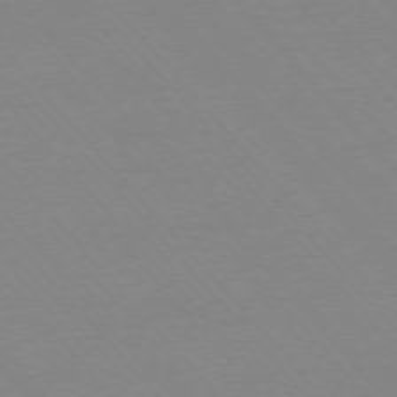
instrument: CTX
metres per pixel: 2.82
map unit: Ap
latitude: -76.0661
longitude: -86.3656
